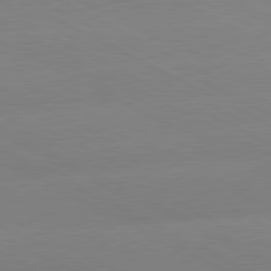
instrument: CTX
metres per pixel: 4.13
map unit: lApd
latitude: 80.8002
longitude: -154.3467
